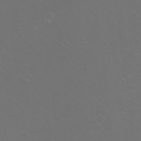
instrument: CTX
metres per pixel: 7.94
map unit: eHh
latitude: -10.7652
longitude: -65.3671
